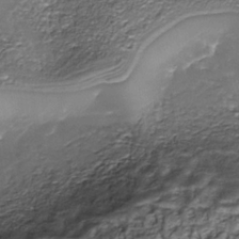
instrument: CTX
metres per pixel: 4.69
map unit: Nhe
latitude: -35.7289
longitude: -89.7450
